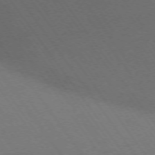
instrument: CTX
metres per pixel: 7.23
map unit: Ap
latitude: -74.9353
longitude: -70.6490
